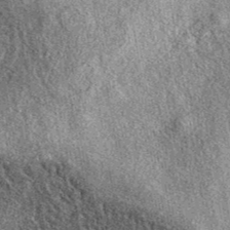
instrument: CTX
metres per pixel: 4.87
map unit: eAb
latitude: 38.9514
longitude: 108.6518
